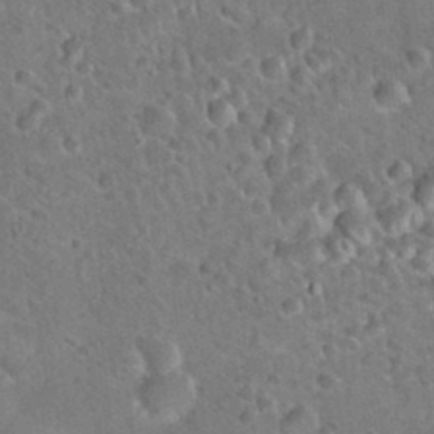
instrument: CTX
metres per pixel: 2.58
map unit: Hto
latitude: 19.5560
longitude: -49.9339
